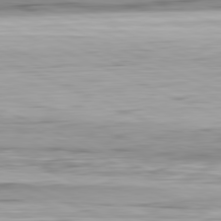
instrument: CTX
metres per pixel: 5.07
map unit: Ap
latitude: -82.1606
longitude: -76.5168
